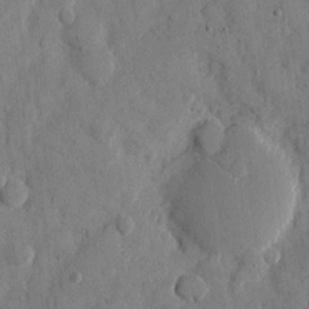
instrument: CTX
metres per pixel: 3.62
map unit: eHh
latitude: 10.4034
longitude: -67.3859
